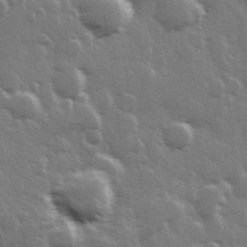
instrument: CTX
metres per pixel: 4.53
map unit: Hve
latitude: 28.5734
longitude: 148.4062
